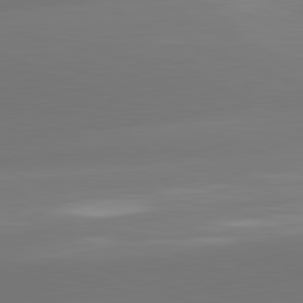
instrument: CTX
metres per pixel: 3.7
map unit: lApd
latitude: 81.5371
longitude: -162.2334
